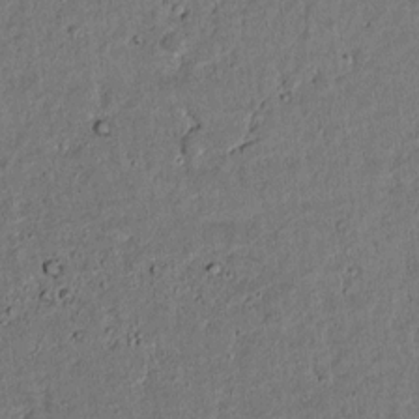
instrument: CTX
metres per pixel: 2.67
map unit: lAvf
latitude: 5.0080
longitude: 168.8408
